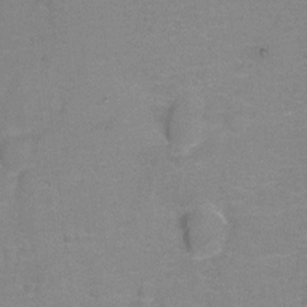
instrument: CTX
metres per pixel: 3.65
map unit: Hto
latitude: -1.2754
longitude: -34.1388
